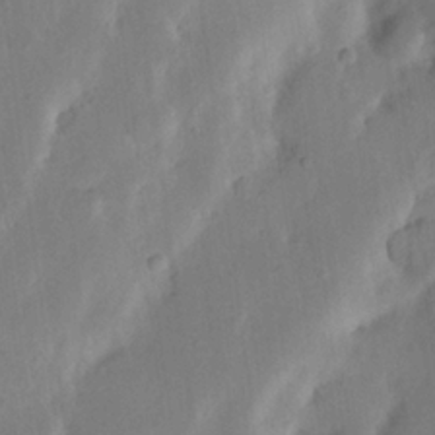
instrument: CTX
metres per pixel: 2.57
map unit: Nhu
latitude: 19.5182
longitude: -74.4412
